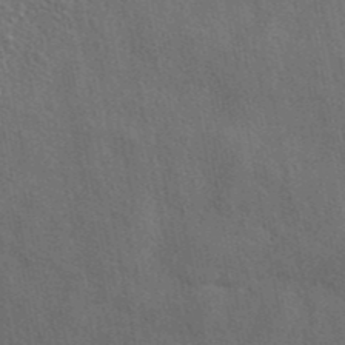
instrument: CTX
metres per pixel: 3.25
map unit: eAb
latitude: 43.9906
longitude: 112.8030
